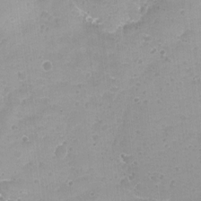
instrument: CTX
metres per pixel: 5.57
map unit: Hto
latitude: -4.5762
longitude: -36.4223
